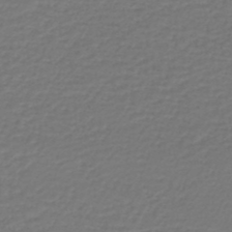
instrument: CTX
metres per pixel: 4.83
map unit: lHb
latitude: -46.6329
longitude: 63.1053
